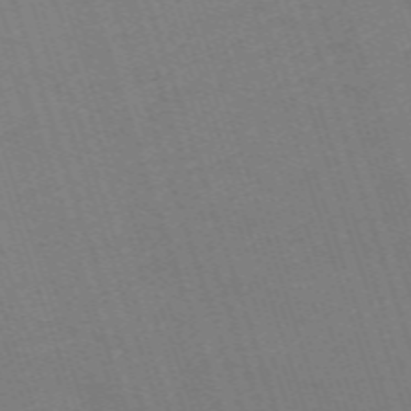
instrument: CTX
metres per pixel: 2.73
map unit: eHh
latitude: -63.5966
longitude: 51.2187
